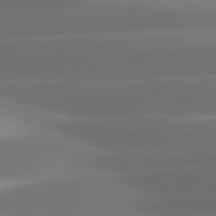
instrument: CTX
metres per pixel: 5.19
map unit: lApd
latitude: 81.3859
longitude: -143.4238
